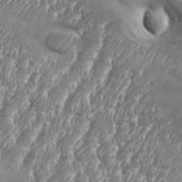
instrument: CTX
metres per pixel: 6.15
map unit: Aa
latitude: 34.4979
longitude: -135.0836
